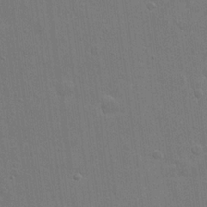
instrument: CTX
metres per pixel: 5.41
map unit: eHh
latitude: 21.6883
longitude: -62.4601
